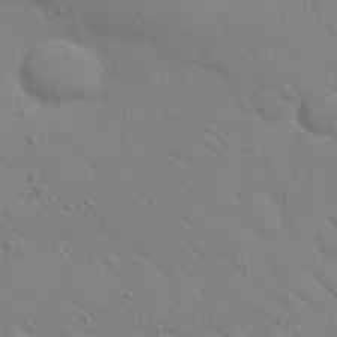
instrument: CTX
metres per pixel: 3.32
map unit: Nhu
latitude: 23.4615
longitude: -74.0822
